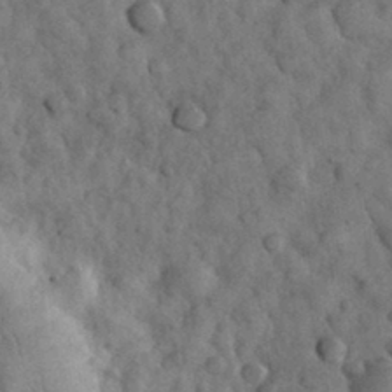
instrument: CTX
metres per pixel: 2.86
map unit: eHh
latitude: 33.2537
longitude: -68.7057
